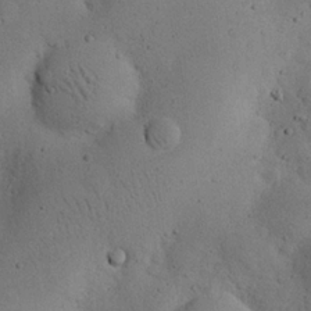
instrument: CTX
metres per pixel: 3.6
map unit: eHh
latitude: 24.4034
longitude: -72.4034
